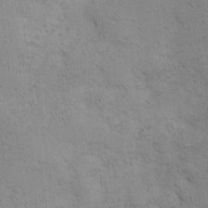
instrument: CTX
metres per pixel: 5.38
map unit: eHh
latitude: 0.1200
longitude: 14.7086
